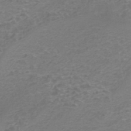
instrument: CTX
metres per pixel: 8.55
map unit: Nhe
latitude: -45.5588
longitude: 152.9730
